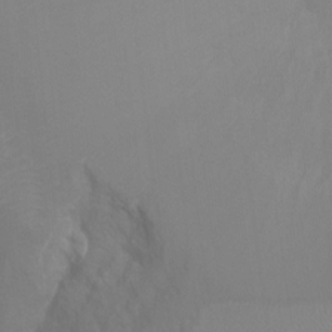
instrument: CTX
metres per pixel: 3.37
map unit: Ht
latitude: -9.7478
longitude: -38.2711
